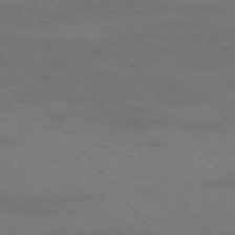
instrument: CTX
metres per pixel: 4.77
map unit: Ap
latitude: -76.4251
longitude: -62.3279
